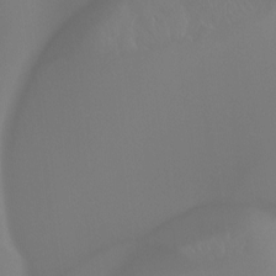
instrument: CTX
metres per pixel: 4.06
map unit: Hto
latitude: -8.6140
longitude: -46.3468
